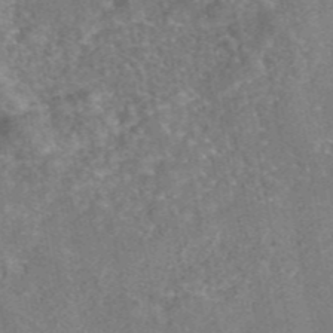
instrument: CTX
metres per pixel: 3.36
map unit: eAb
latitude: 45.8772
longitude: 107.4266
